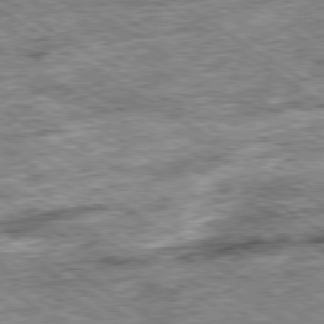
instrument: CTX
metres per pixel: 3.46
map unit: Ap
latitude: -79.9556
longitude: -74.9703
